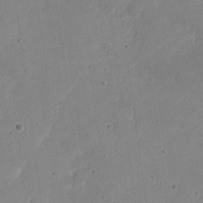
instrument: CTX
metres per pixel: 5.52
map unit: Nhu
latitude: 21.5560
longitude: -71.0458
